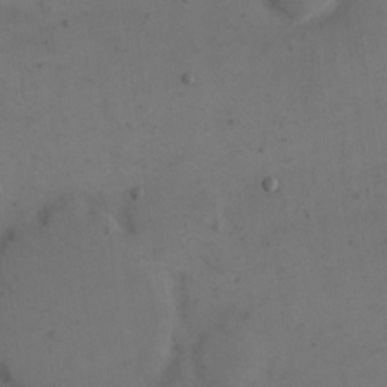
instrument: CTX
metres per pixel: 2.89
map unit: eHh
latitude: 15.8395
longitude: -67.7827
